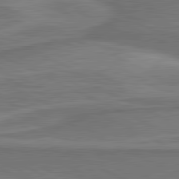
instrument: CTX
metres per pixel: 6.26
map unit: lApd
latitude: 81.3293
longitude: 172.4440
